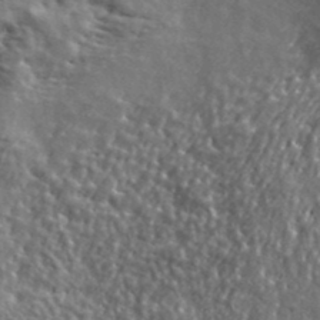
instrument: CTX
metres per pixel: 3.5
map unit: ANa
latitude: 41.2725
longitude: -87.0269
